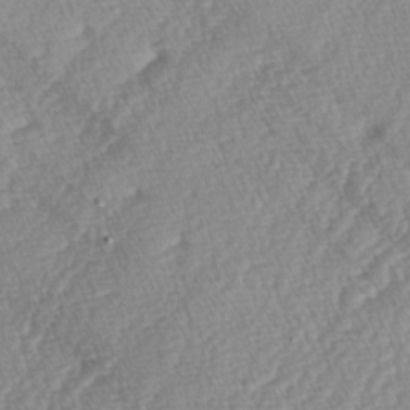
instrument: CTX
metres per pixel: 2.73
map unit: lAa
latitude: -5.0108
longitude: -129.7449
